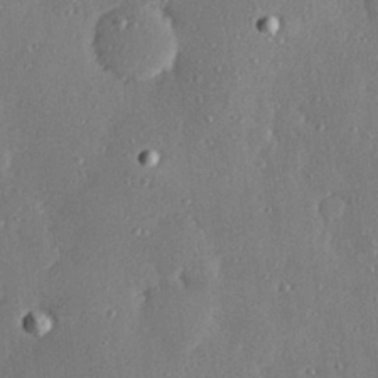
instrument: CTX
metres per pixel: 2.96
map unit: Hve
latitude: 28.5734
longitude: -91.2726
